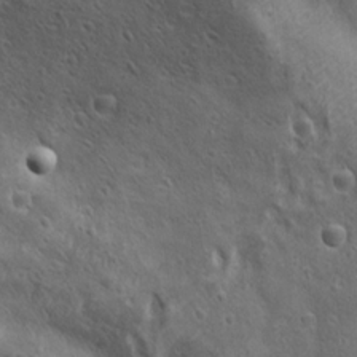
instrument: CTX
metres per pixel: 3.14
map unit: Ave
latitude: 21.7450
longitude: -137.4049
